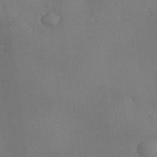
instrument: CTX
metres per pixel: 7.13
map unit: eHh
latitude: -23.2376
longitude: 14.9731
